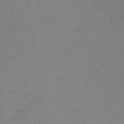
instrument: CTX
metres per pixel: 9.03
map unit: lHb
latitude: -36.9730
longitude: 68.7652
